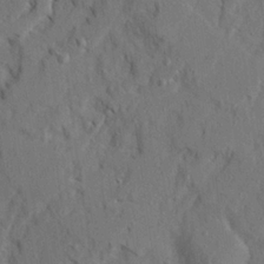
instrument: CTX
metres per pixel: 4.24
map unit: Ave
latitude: 22.5357
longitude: -130.7058
